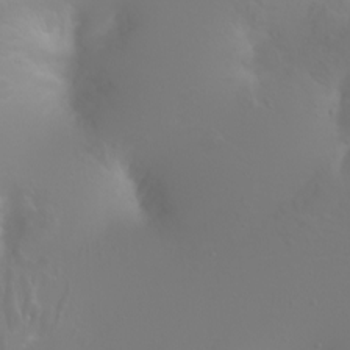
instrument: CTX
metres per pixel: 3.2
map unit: Ht
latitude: -1.8990
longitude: -61.4237
